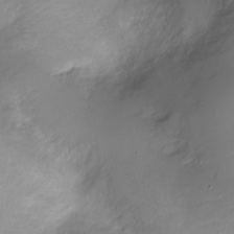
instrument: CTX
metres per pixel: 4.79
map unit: Nve
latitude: -18.7463
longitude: 106.8030
